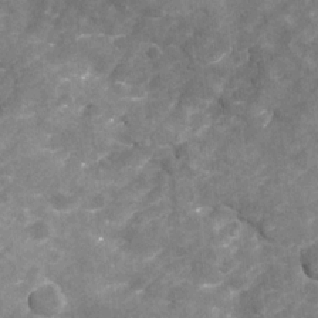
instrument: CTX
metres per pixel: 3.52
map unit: Nhu
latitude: -21.5399
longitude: -55.9339
